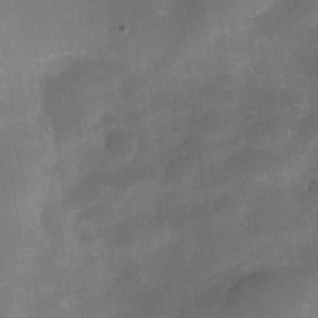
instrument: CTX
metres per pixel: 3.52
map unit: Nve
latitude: -27.3131
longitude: -148.0444
